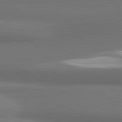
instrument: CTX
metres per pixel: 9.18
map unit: lApd
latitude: 81.4426
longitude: 174.1416
